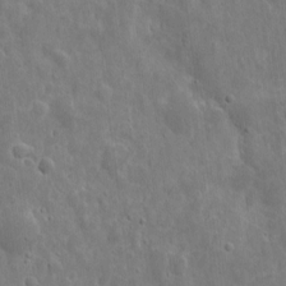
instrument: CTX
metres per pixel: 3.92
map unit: eHh
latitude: 10.1578
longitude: -73.2159
